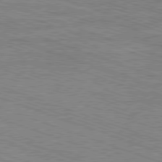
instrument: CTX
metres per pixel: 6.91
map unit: Ap
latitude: -81.8234
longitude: -73.9906
